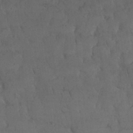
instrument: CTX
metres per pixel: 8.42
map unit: Nhu
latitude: 28.3278
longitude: -67.6882
